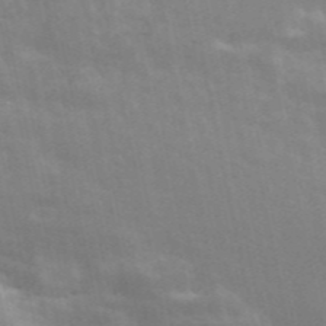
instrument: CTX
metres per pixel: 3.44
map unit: ANa
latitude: 46.1011
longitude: 25.8611
